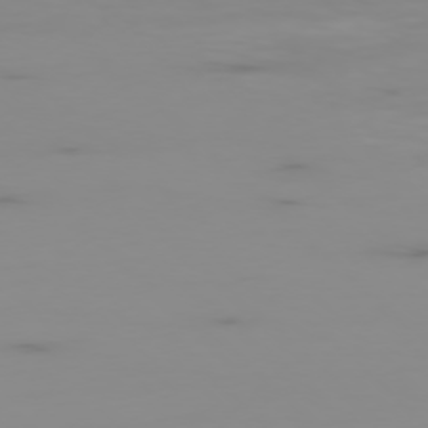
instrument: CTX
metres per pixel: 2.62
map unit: Ap
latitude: -77.5210
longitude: -63.1403
